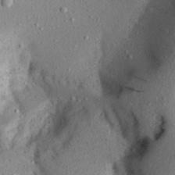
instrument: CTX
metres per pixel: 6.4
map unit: Aa
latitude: 19.9528
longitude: -145.8772
